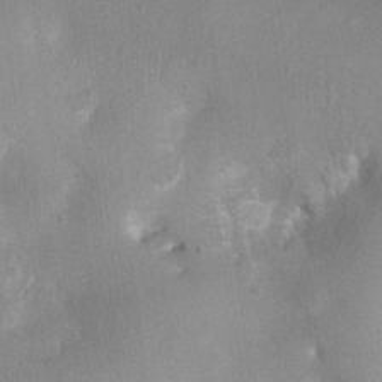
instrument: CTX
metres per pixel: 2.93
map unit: Ht
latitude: 0.0633
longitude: -18.2333
